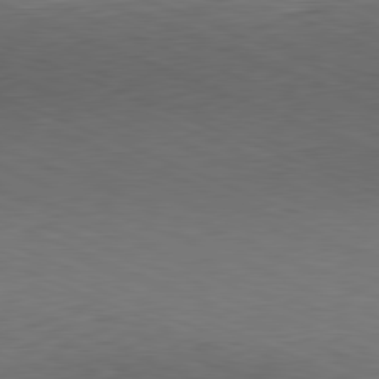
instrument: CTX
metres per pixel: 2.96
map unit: Hpe
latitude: -82.0850
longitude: 14.0661
